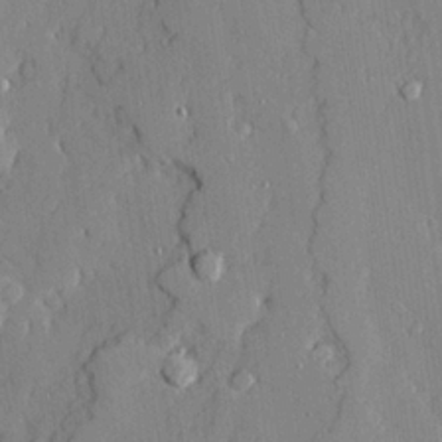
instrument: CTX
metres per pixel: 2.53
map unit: Ave
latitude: 21.5371
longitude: -129.4426
